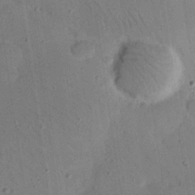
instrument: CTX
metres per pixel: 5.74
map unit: Nhu
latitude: 25.2348
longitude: -73.1781
